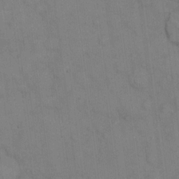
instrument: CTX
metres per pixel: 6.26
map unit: eHh
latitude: 14.2712
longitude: -62.6113
